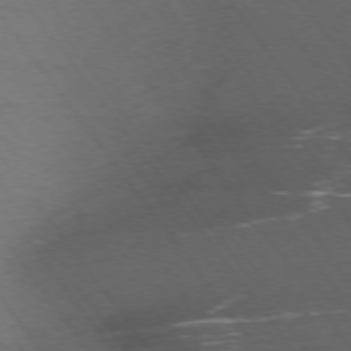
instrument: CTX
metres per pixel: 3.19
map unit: Ap
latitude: -74.7841
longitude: -70.1767
